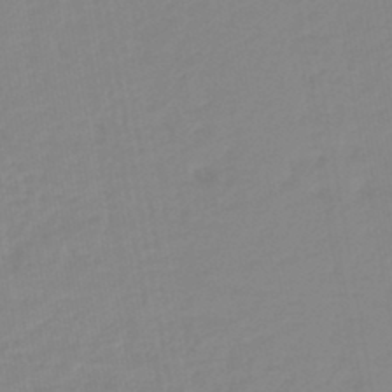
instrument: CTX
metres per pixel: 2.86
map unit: HNb
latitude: -45.0864
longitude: 55.3132
